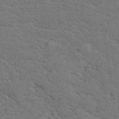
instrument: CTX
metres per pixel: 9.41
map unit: lHvf
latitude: 26.2334
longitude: 143.1809
